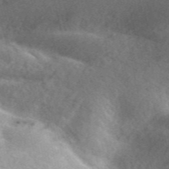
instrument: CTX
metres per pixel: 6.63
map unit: eAb
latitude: 48.9514
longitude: 118.5007
